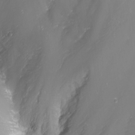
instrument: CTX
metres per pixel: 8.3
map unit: Nhu
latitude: -8.1228
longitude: -82.9324
